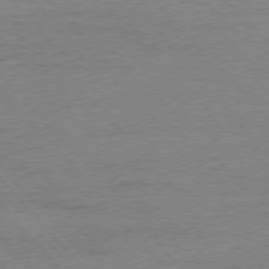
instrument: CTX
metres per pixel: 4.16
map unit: Ap
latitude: -77.5966
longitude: -96.1200
